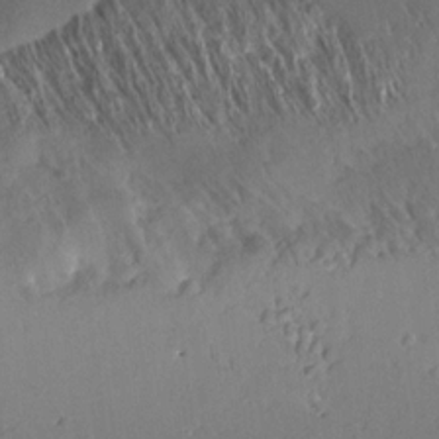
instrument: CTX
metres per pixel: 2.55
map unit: Aa
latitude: 12.7058
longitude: -141.3103
